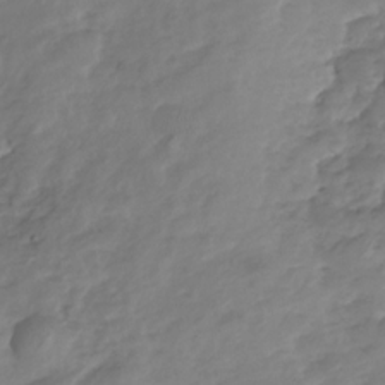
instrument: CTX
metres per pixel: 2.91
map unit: Nhu
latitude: -23.2943
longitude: -56.5923
